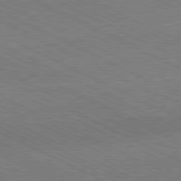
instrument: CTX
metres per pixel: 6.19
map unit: Hpe
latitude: -81.6533
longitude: 17.7478
